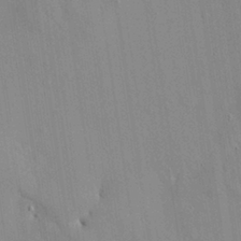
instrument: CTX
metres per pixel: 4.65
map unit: Nhu
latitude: 26.9703
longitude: -72.1389
